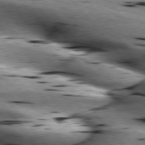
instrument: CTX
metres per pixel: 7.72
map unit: lApd
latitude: 76.4412
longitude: -61.0836
